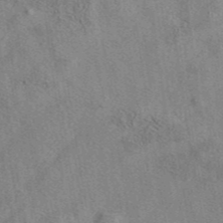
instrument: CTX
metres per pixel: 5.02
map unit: eAb
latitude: 41.8583
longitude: 110.6707
